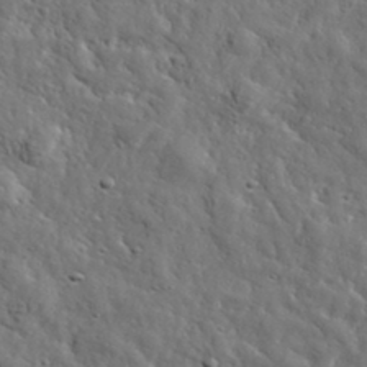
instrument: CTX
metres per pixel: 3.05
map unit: lHvf
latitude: 36.5735
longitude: -86.1011
